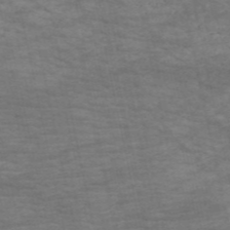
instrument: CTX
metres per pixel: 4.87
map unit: HNb
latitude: -53.6721
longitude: -43.6883
